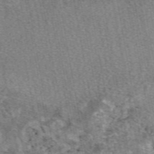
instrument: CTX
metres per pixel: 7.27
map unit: eAb
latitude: 49.2348
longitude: 108.8030
